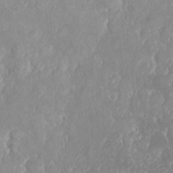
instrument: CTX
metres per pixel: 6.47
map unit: HNhu
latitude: -2.4628
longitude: 11.0487
